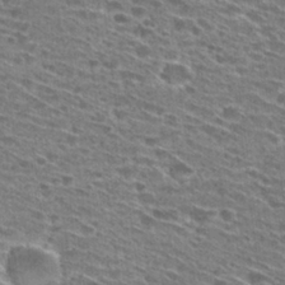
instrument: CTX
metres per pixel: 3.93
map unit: Hto
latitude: 29.3293
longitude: -46.3090
